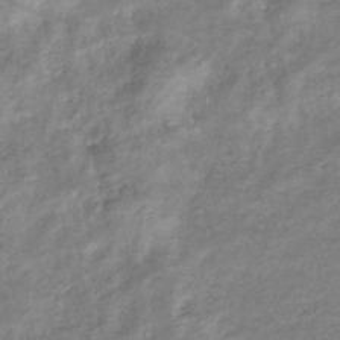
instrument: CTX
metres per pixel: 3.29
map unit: eHb
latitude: -37.1242
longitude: 75.9745
